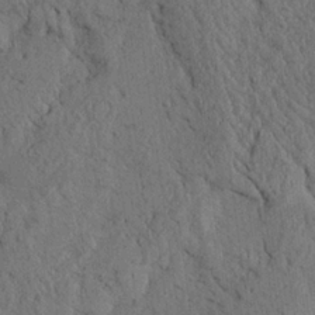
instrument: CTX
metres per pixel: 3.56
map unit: Ave
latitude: 23.9528
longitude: -133.8583
